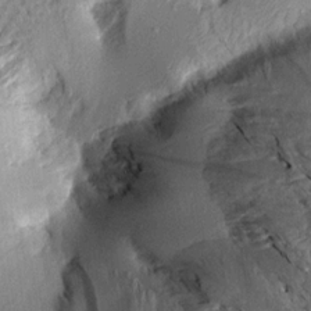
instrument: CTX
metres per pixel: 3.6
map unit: Aa
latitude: 15.1404
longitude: -146.5735
